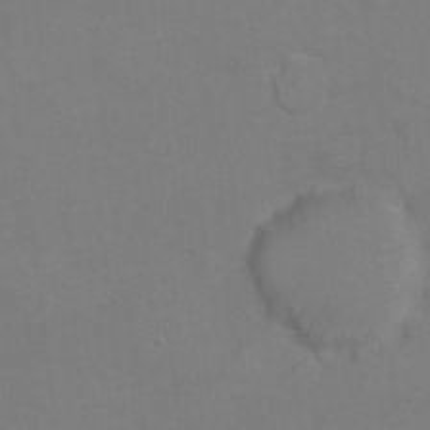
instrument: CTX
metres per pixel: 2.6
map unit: Hto
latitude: 7.2726
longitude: -35.6882
